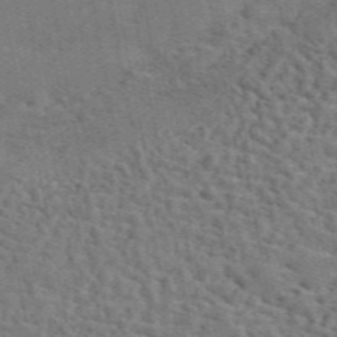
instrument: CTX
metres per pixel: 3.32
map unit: ANa
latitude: 49.9339
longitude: -80.7246
